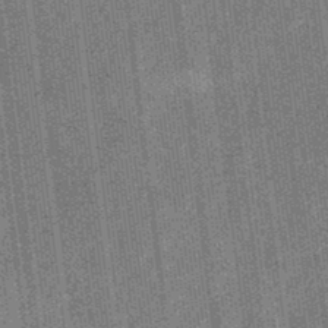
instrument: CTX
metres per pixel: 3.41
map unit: eHb
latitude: -32.6519
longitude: 74.0850
